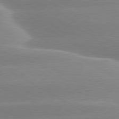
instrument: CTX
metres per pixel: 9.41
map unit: lApd
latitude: 79.4049
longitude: -114.8002
